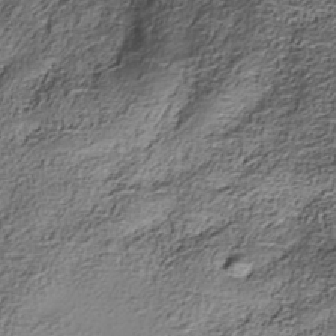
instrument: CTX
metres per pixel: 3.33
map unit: Nhe
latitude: -37.9367
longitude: -147.7639
